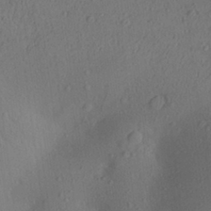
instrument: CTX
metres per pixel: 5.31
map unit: Aa
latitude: 28.1011
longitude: -146.6491
